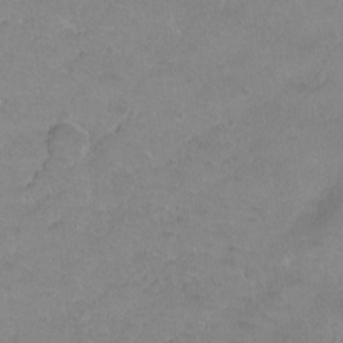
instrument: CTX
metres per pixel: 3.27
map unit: Hto
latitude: 2.2522
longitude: -33.0081
